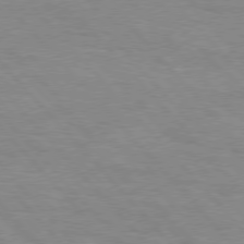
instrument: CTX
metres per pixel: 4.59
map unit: Hpe
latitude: 76.4034
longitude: -152.2145
